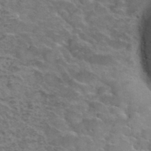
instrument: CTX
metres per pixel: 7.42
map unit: Hto
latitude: 35.1403
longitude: -51.4237
